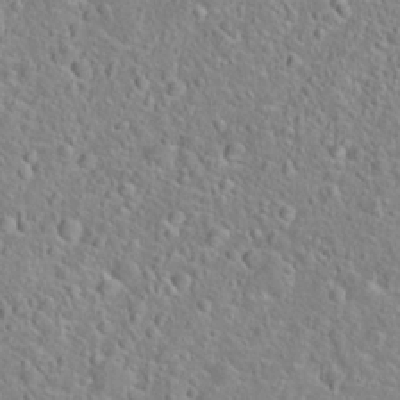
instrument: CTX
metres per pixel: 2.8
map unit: Hto
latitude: 22.7435
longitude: -46.4223
